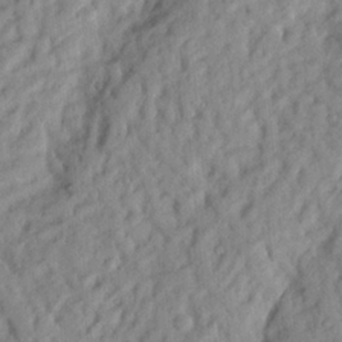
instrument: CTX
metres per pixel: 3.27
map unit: Nhu
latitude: 20.6491
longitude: -76.8002
